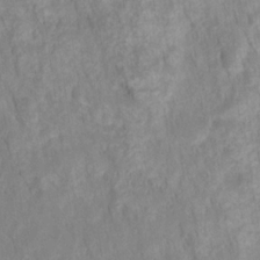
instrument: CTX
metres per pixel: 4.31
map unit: HNhu
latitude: -27.6721
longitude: 72.9919
